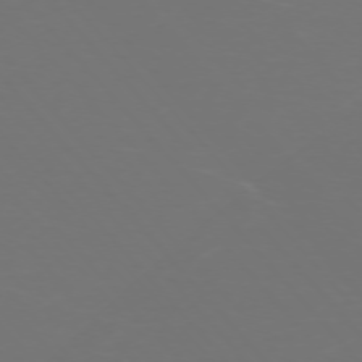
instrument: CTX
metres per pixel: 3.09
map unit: Ap
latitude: -75.9178
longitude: -76.4790
